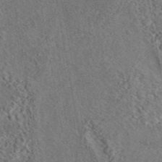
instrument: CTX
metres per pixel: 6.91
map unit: eAb
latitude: 43.8961
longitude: 115.3321
